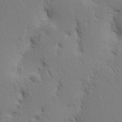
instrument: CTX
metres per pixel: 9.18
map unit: Nhu
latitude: 16.2145
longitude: -75.0270
